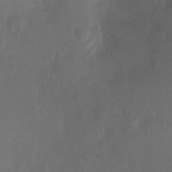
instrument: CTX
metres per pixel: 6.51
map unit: Ht
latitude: -10.1228
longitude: -35.3859
